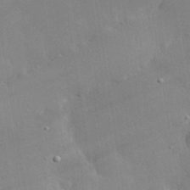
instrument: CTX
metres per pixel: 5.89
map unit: lHvf
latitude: 33.3293
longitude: -92.6301
